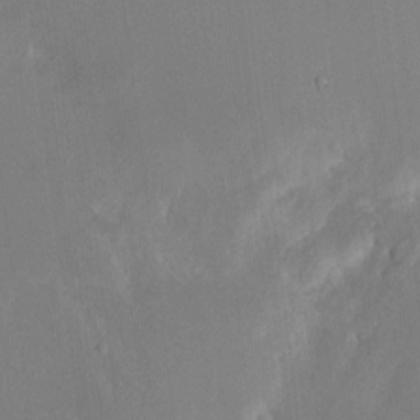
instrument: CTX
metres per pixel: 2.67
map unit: HNhu
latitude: 7.8583
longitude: -5.1970
